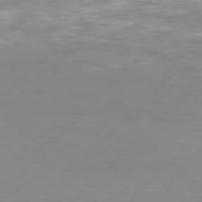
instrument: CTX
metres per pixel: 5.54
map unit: Hpe
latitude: 77.2159
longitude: -131.7828
